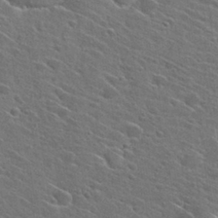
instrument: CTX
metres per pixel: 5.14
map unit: Hto
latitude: 27.7261
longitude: -45.3670
